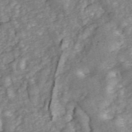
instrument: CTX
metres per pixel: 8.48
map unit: ANa
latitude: 46.3468
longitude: 24.9164
